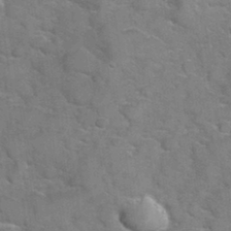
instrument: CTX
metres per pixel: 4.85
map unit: Hve
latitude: 31.4427
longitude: 151.9178
